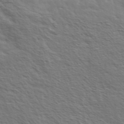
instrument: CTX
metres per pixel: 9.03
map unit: Ave
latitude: 37.8206
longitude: -109.5749
